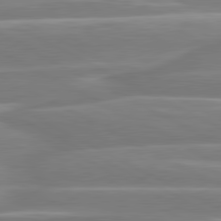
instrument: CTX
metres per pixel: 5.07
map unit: lApd
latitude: 80.8191
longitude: -129.6883
